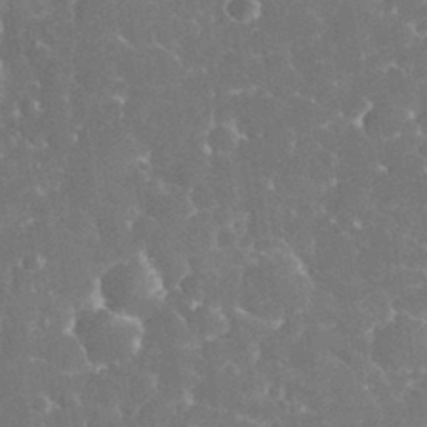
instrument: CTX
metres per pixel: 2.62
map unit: eHh
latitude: 33.7828
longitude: -63.5938
